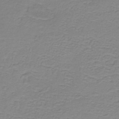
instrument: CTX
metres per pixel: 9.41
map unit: HNb
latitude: -34.5385
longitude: 53.8422
